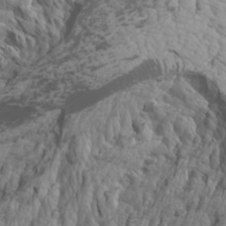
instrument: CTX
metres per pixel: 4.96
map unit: Htu
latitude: -3.5588
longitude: -73.0459
